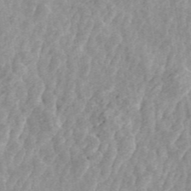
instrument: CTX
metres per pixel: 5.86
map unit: ANa
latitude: 45.6316
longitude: 30.2172
